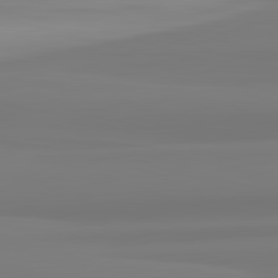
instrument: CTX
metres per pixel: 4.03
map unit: lApd
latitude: 82.6490
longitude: 172.5762
